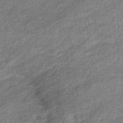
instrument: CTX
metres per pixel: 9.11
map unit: eHb
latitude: -38.1417
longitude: 79.1809
